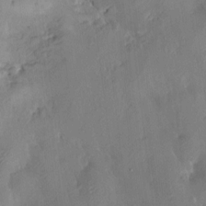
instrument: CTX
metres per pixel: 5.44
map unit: HNhu
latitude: 7.4615
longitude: 3.2942
